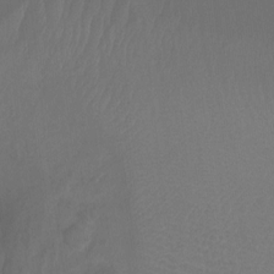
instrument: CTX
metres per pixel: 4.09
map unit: Ht
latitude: -9.1431
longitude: -39.5182
